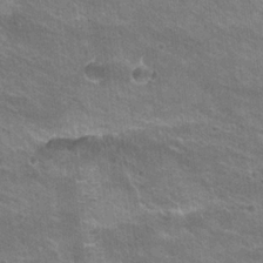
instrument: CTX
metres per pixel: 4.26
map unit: Hto
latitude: 21.3860
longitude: -42.9514
